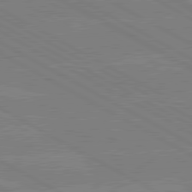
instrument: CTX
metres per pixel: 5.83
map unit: lApd
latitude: 80.5168
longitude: -126.9325
